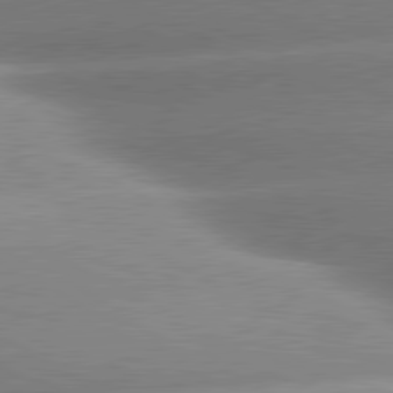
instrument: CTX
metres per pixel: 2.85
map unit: lApd
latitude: 80.7435
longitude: -158.2523
